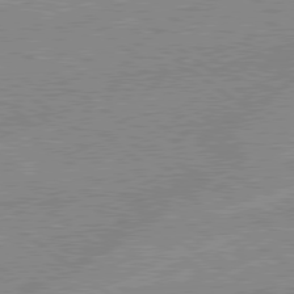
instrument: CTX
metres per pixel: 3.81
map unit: lApd
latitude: 78.9136
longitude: -144.7624
